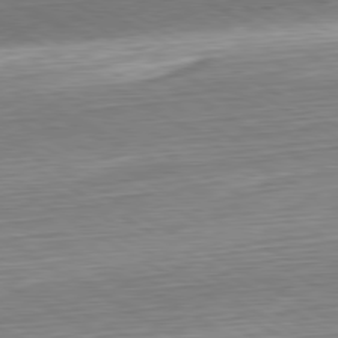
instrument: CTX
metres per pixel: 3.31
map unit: Hpe
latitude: -80.6519
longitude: 22.7463
